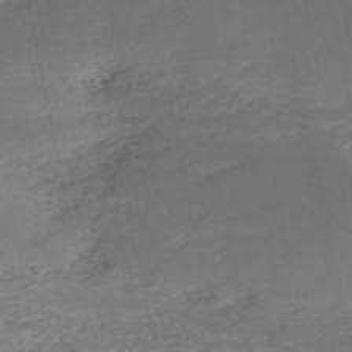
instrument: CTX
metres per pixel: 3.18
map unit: HNb
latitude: -52.4440
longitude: -38.3089
